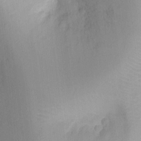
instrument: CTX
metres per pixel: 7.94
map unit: Ht
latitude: -8.5952
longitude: -21.4427
